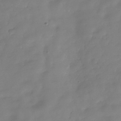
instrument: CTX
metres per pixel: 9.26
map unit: Hve
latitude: -31.4454
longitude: 90.0661
